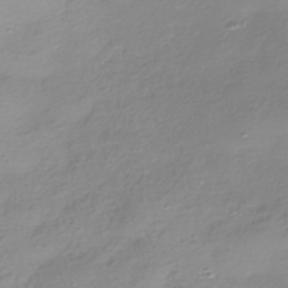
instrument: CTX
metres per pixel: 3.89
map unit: HNhu
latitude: -41.4265
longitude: 100.7463
